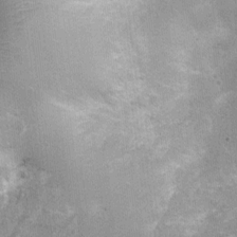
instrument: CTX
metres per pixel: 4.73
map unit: Ht
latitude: 0.0822
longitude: -17.3670
